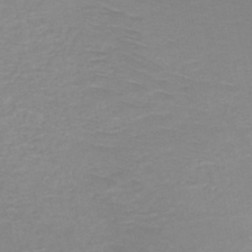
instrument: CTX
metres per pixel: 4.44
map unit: HNb
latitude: -48.5574
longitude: -44.6301
